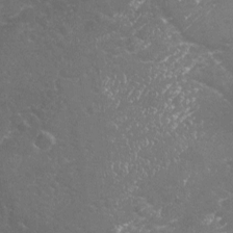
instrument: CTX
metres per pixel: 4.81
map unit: Nhu
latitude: -19.9556
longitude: -57.2914
